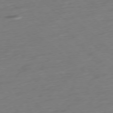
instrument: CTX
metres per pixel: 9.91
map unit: Ap
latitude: -77.3699
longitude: -77.3481
